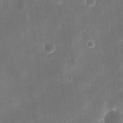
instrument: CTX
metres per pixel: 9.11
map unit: eHh
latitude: 20.3468
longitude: -67.7260
